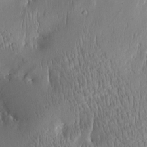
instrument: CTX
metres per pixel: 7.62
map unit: Htu
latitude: -5.4076
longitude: 174.2928
